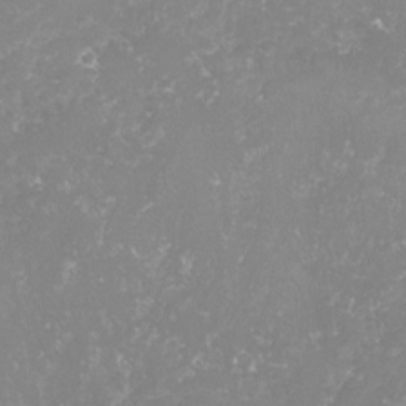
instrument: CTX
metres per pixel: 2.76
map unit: lHvf
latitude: -16.1039
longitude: -98.2333
